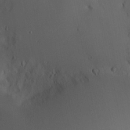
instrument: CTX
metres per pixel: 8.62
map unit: Nve
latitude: -8.3306
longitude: 174.9730
